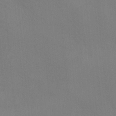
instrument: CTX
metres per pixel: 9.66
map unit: Ave
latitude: 2.3845
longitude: -112.7813
